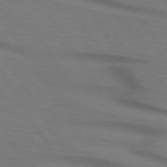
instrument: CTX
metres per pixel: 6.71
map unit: lApd
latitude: 73.3671
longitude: -74.8947
